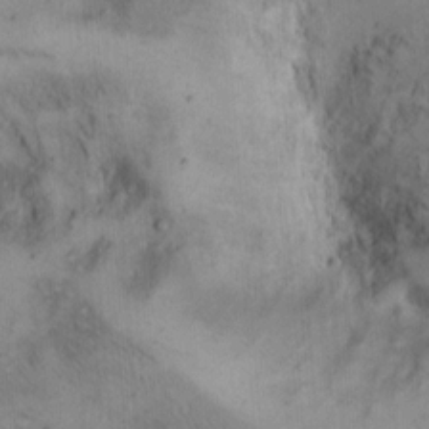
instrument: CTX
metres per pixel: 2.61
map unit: Hto
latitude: 11.8772
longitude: -59.4049
